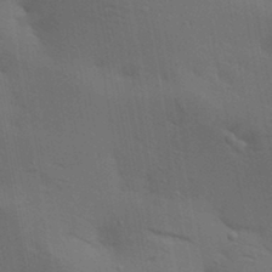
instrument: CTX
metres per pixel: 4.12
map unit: lAa
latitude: 18.7246
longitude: -138.9892
